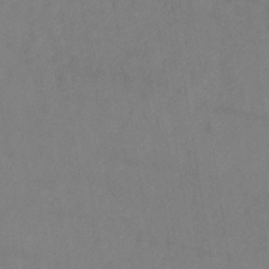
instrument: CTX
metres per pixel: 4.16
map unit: HNb
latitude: -36.1794
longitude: 50.5385
